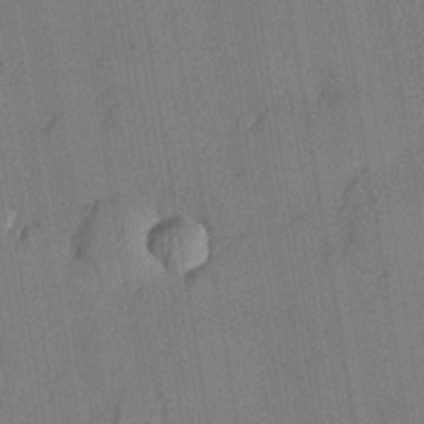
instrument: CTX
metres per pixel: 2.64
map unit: lHvf
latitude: 21.1592
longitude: 144.9731
